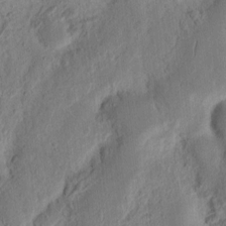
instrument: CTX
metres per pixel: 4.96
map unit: Ht
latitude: 12.0822
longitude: -74.8947
